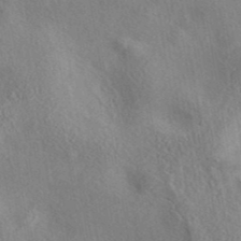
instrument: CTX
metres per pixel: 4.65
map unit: eAb
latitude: 39.7072
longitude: 112.1984
